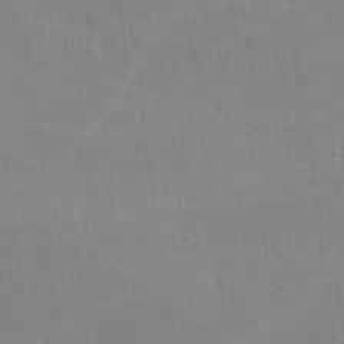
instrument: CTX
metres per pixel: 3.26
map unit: lHvf
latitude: -12.0094
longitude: -101.6505
